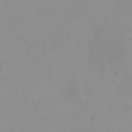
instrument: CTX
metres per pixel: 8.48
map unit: eHh
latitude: 23.8583
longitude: -65.2726
